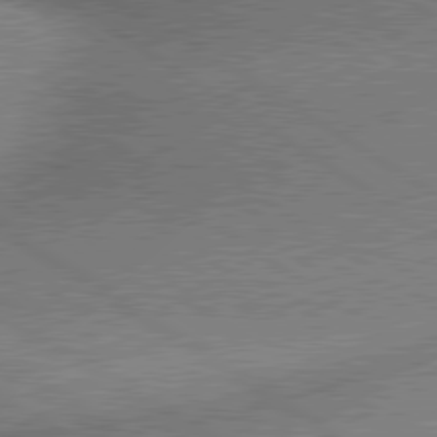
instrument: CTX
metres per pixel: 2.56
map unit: lApd
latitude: 80.2333
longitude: 165.4455
